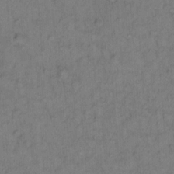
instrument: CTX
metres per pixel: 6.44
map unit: Hto
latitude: 12.4601
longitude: -57.0269
